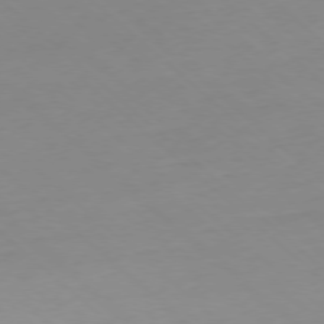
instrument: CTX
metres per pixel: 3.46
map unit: Ap
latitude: -77.7856
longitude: -89.9528
